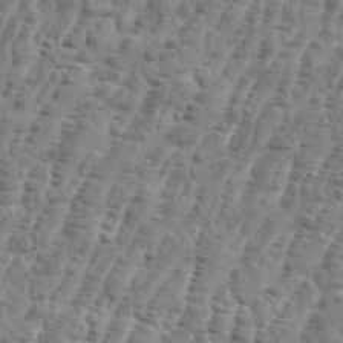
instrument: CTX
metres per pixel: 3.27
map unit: eHh
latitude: 36.3656
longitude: -136.4979
